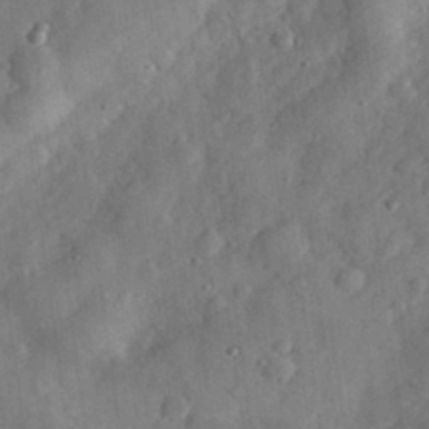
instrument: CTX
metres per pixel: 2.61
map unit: eHh
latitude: 30.3279
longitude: -71.7827
